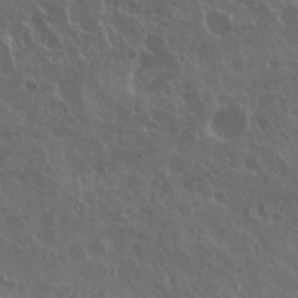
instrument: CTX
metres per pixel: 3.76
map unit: Nhu
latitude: 29.5749
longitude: -55.0836
